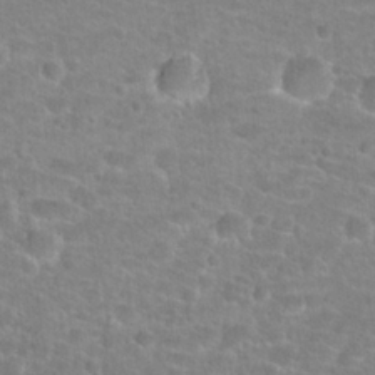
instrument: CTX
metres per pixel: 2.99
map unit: Hto
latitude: 25.2348
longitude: -48.5168
